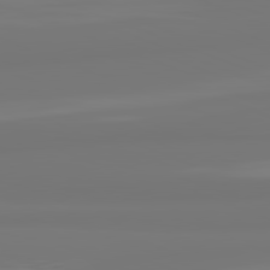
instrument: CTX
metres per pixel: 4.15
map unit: lApd
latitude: 81.8772
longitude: -177.2537
